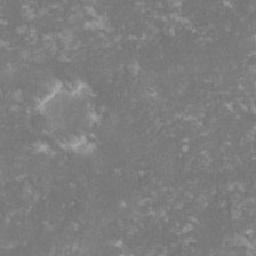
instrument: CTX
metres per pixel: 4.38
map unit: lHvf
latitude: -14.9920
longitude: -99.8961
